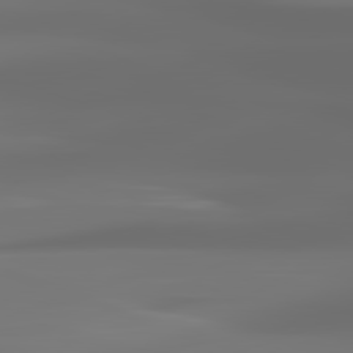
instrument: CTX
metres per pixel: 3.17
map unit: lApd
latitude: 81.9339
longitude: -145.4993
